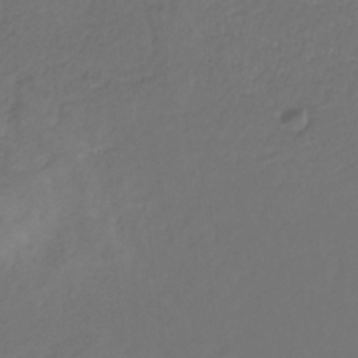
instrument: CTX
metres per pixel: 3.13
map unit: eHb
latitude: -30.5007
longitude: 65.3321
